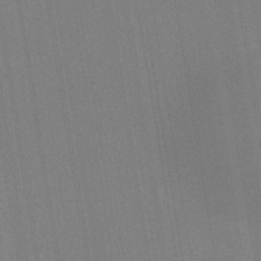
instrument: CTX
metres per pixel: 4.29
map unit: HNb
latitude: -33.5399
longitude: 54.7463
